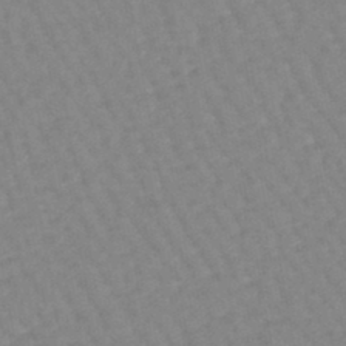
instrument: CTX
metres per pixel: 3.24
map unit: lHb
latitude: -44.3873
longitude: 80.6141
